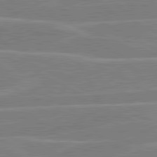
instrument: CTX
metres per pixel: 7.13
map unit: lApd
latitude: 80.8191
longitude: 121.0675
